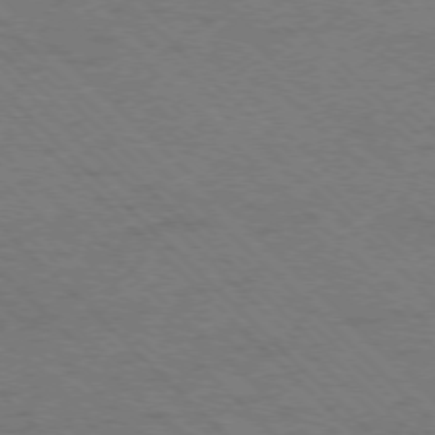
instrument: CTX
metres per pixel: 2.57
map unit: Ap
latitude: -75.8423
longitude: -80.2145
